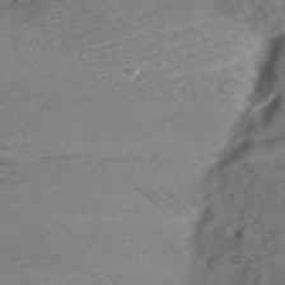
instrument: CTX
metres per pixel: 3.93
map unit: Aa
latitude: 9.3293
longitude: -140.0255
